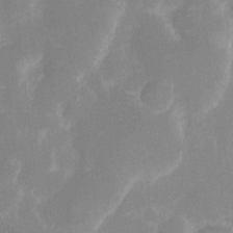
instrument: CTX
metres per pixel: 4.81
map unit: eHh
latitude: 7.1403
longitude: -69.6316
